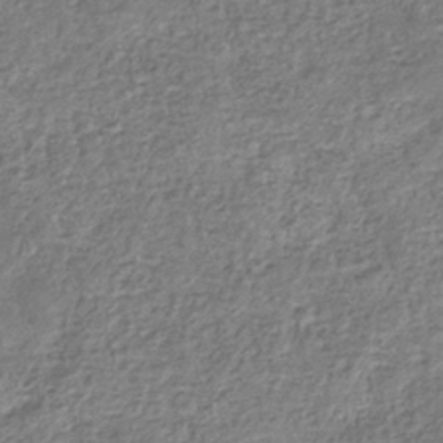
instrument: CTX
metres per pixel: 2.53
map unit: eHb
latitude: -37.0297
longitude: 80.4818
